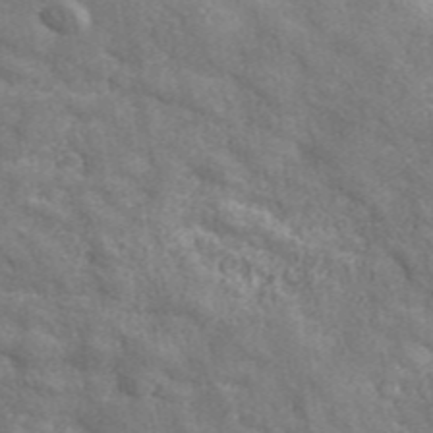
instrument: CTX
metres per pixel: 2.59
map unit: eHh
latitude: 42.8947
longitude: -91.7072
